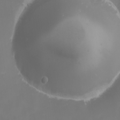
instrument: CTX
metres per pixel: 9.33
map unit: eHh
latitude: -1.0487
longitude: -79.5938
